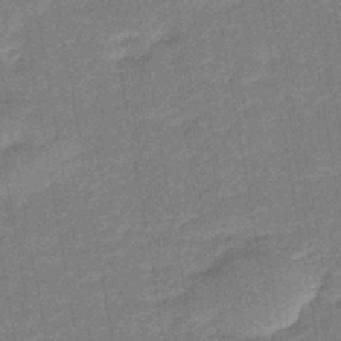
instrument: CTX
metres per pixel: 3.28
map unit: eHb
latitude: -44.2551
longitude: 86.7841
